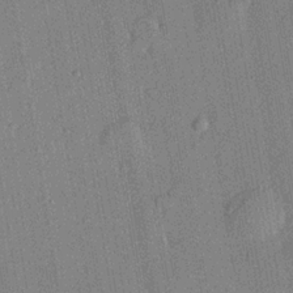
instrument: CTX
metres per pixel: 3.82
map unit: lHvf
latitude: 21.3293
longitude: 144.6519
